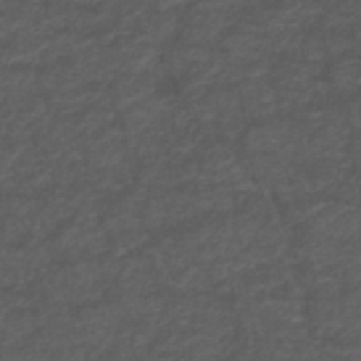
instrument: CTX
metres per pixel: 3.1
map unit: ANa
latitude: 39.3482
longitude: 23.5210
